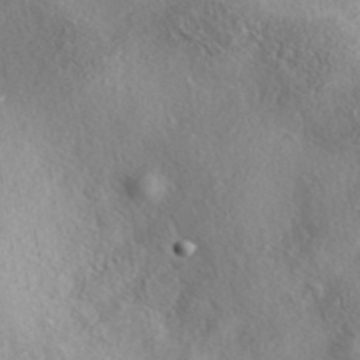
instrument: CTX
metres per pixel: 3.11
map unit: eAb
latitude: 39.5182
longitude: 112.0283
